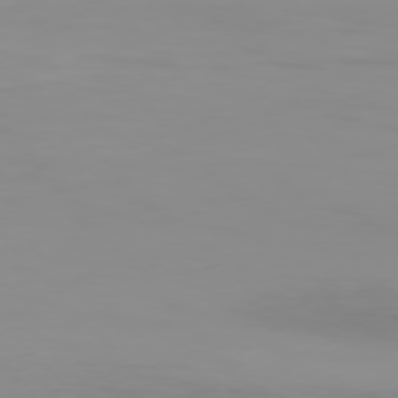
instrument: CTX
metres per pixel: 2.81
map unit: Hpe
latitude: 77.0836
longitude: -163.4616
